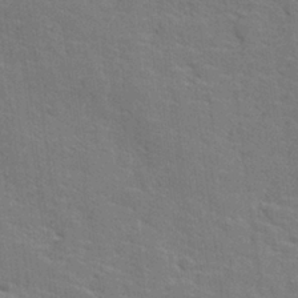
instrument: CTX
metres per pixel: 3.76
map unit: lHvf
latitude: 25.5938
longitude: 142.5384
